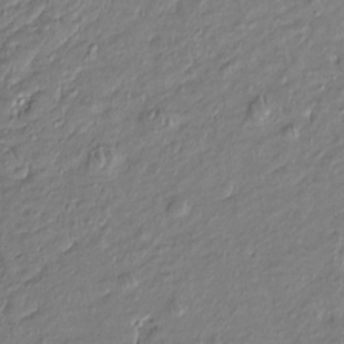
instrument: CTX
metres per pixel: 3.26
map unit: Htu
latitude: -7.0486
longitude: 176.6519
